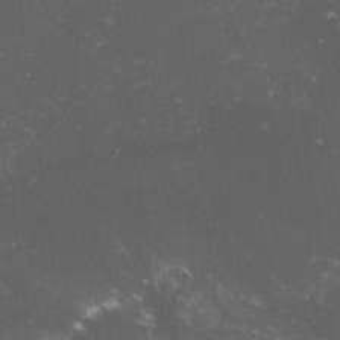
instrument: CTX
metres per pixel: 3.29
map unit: lHvf
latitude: -15.1998
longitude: -102.1200
